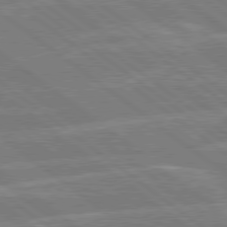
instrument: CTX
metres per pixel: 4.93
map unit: Hpe
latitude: 78.9136
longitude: -129.4237
